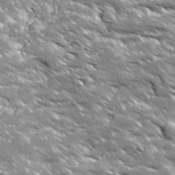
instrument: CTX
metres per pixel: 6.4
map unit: Ave
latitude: 19.5560
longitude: -135.8583
